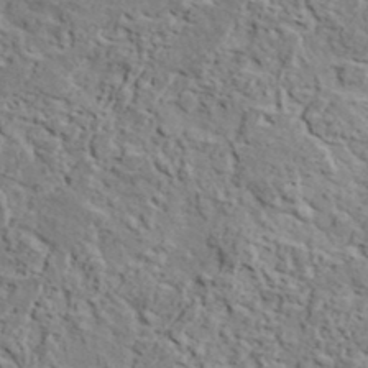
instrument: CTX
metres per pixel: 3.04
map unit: lHvf
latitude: 37.6694
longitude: -90.4790
